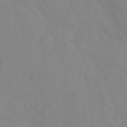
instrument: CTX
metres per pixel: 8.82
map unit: Ht
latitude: 2.5923
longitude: -25.2914
